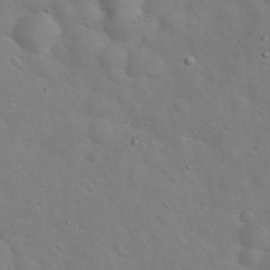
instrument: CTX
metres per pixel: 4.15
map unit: Hto
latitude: 17.5938
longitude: -53.5371
